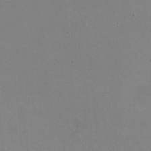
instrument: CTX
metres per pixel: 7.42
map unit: HNhu
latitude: -1.4455
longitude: -3.1214
